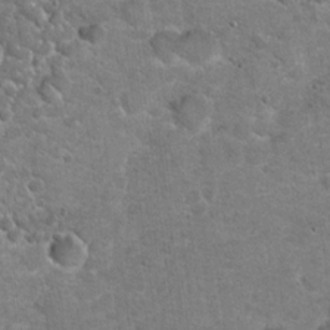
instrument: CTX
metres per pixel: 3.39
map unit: Hto
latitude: 20.2523
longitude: -49.0269
